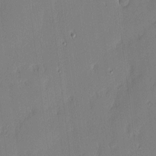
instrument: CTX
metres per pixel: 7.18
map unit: Nhu
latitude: 3.0458
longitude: -76.6301
